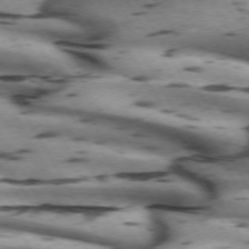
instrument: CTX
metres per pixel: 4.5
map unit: lApd
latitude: 71.8205
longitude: -52.2145
